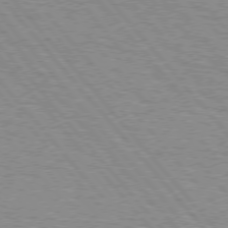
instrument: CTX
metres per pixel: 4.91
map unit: lApd
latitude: 75.5938
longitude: -75.4615
